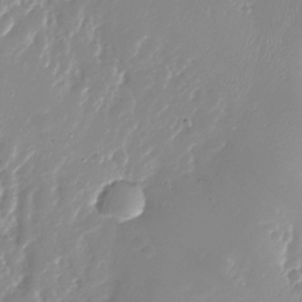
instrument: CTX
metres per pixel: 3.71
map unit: Nhu
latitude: -26.9352
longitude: -60.3467
